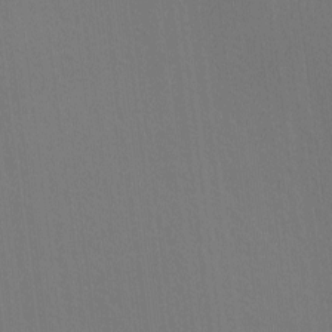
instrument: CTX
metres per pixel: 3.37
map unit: Ave
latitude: -6.4629
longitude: -122.4034
